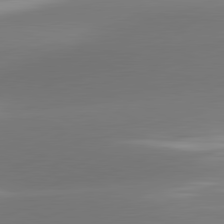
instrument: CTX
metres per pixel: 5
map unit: lApd
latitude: 81.5560
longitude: -162.9136
